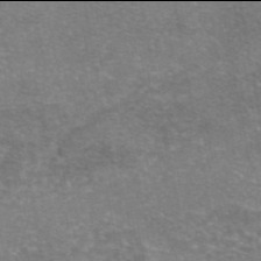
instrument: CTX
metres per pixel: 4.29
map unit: eAb
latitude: 45.9906
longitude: 105.5777
